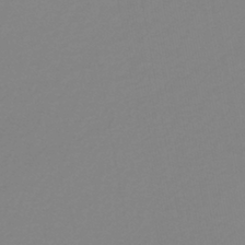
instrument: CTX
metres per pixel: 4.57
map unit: lHb
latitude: -41.4265
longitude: 63.5210
